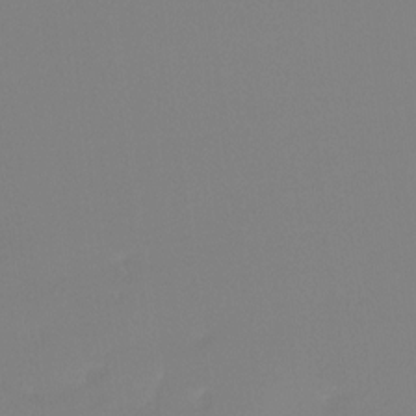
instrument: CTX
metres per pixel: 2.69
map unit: Ht
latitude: -14.0472
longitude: -51.4048
